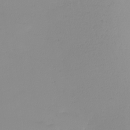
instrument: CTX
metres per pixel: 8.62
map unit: Nhu
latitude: -4.5007
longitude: -93.4804
